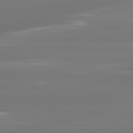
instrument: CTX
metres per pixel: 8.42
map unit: lApd
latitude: 81.7639
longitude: -144.7624
